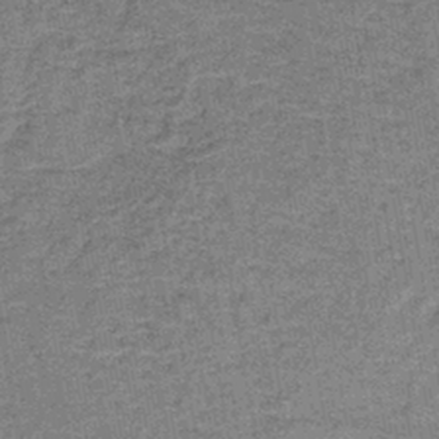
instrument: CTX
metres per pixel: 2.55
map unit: lHb
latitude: -40.7274
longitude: 58.8030
